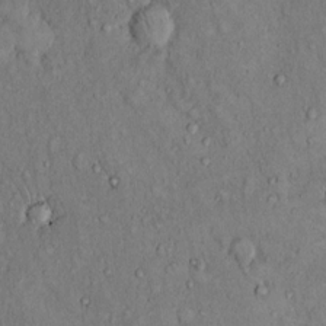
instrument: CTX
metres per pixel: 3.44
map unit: Hto
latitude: 11.8395
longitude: -60.1578
